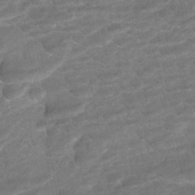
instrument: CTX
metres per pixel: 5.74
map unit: ANa
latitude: -43.1998
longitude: 108.1039
